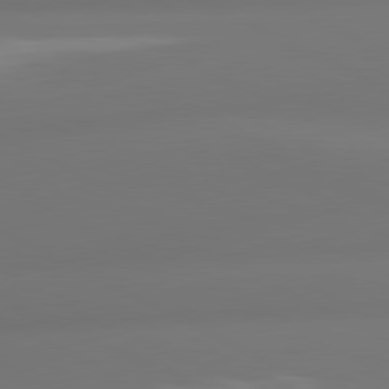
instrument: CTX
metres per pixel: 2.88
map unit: lApd
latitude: 81.0458
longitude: -164.2334
